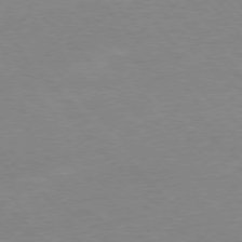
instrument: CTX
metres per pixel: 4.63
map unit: Ap
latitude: -77.2376
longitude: -87.9150
